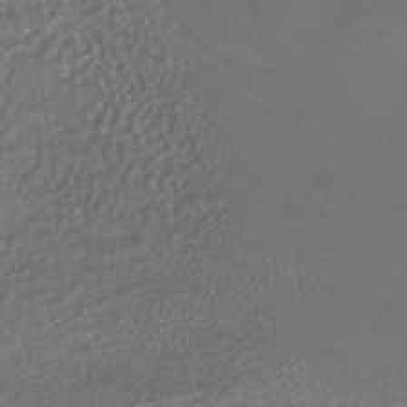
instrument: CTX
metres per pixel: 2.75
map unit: HNhu
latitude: -42.0849
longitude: 102.6896
